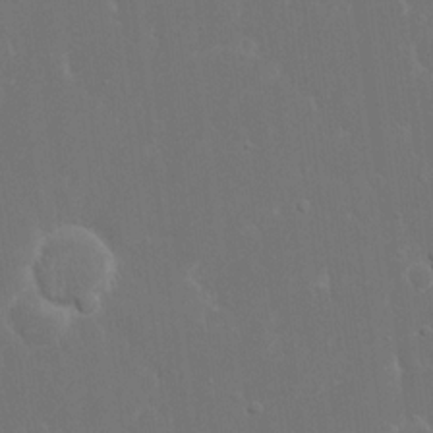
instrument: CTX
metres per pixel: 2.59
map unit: eHh
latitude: 16.2900
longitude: -72.4412
